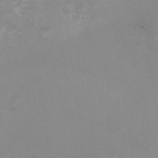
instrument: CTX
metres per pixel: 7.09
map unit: Nhu
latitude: -27.6343
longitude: -75.4426
